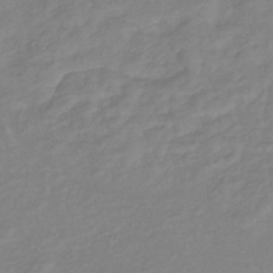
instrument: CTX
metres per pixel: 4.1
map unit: eHb
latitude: -41.1053
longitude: 81.1431
